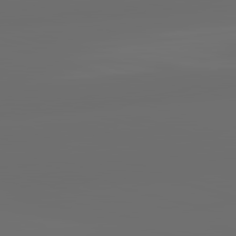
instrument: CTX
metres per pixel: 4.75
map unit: lApd
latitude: 83.6316
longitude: -130.6491
